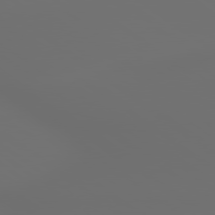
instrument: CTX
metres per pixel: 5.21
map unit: lApd
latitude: 79.4616
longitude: 176.7463
